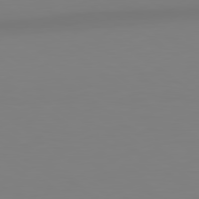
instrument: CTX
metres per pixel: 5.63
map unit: lApd
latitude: 79.0837
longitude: -136.6113
